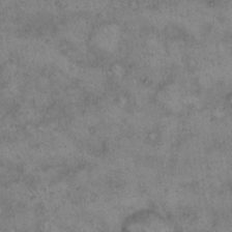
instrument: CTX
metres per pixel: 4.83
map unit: eHh
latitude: 14.2334
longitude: -64.3845
